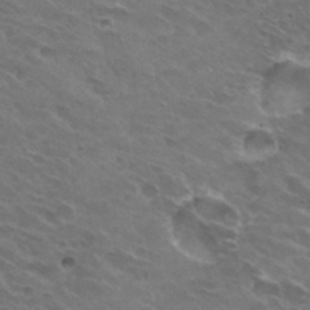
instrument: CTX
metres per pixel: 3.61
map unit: Hto
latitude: 32.0255
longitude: -43.4049
